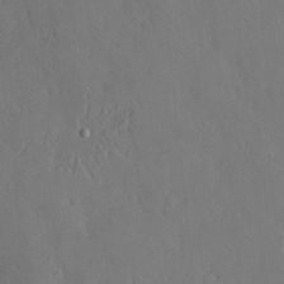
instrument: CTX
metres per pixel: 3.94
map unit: Nve
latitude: -7.6155
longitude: 173.5777
